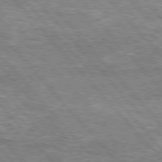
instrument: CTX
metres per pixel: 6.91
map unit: lApd
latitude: 76.3845
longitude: -74.4790
